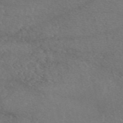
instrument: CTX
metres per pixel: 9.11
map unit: eAb
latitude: 47.4427
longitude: 113.8234
